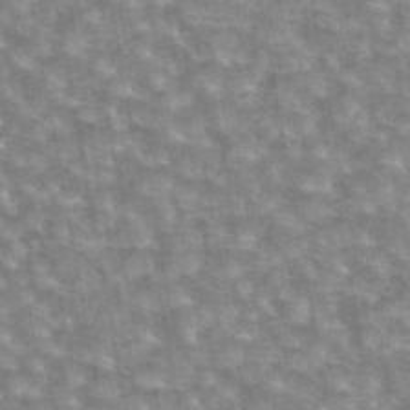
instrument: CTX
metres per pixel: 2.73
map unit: eAb
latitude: 44.5923
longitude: 105.9367
